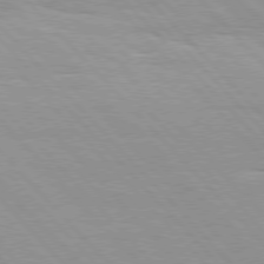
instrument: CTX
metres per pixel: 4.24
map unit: Hpe
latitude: 76.3278
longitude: -154.6301
